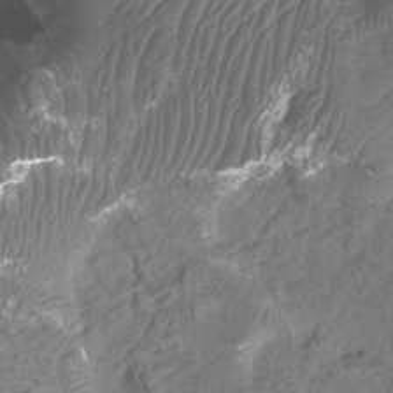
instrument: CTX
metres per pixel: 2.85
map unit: Htu
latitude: 3.2915
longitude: -21.1781
